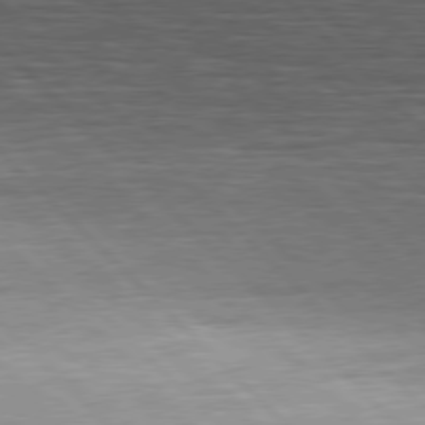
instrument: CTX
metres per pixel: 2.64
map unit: Hpe
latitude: 77.1025
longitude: -127.0270
